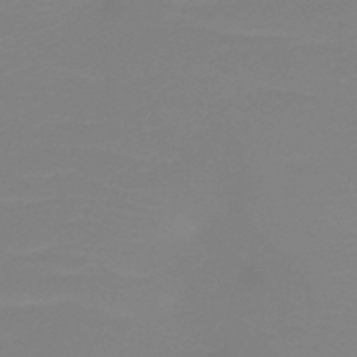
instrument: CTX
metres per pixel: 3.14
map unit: HNb
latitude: -49.0487
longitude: -51.4237
